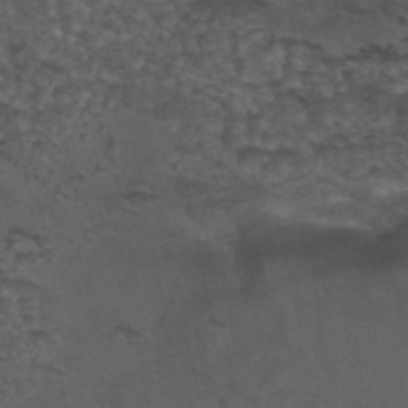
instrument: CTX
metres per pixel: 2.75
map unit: eAb
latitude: 43.7639
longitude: 104.8975
